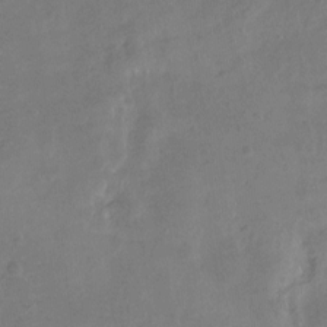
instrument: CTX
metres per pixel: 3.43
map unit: Ht
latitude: -7.7477
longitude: -36.0822
